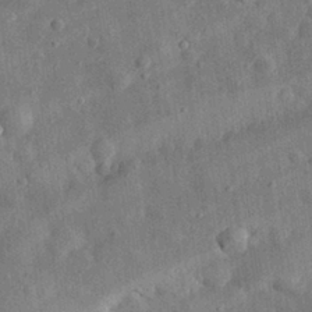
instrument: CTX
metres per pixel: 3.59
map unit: eHh
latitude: 29.5371
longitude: -77.1403
